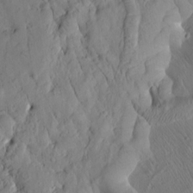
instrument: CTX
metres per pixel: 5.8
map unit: Htu
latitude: 2.0255
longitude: 177.7856
